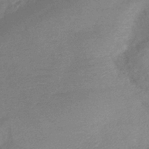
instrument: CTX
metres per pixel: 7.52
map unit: lHb
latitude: -40.2739
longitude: 77.4076
